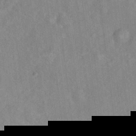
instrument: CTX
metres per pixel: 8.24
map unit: Hto
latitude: 16.9325
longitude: -52.7435
